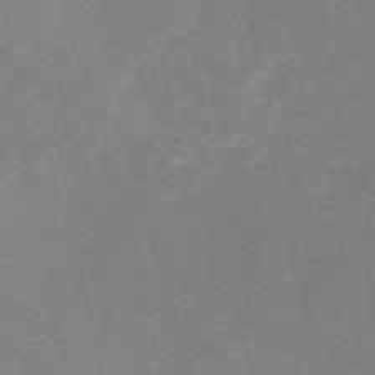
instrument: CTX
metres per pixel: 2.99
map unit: eAb
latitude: 48.5924
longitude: 119.2754
